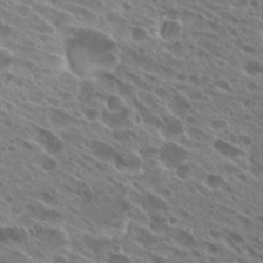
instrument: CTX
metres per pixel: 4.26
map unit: Hto
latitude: 25.5371
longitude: -40.3656
